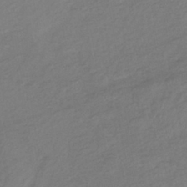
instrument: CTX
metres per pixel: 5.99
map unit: lHb
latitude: -38.0472
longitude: 70.8219
